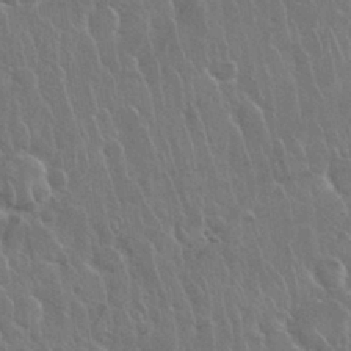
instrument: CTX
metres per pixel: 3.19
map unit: Nhu
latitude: 28.3656
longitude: -62.6680
